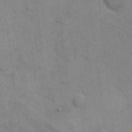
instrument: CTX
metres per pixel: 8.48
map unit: Hto
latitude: 6.0444
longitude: -61.9150
